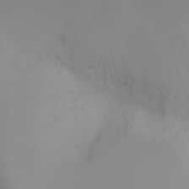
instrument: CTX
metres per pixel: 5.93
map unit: Ht
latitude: -4.7274
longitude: -61.4426
